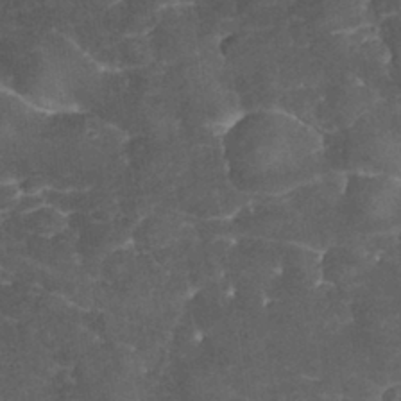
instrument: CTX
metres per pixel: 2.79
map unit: eHh
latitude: 31.7261
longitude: -65.0080
